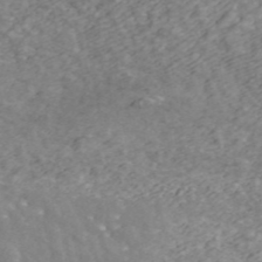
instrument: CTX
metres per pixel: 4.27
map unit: ANa
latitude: 43.4049
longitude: 29.0675
